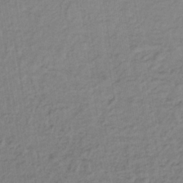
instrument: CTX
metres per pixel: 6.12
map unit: lHb
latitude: -37.1998
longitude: 69.2564
